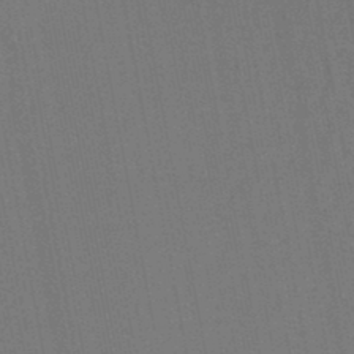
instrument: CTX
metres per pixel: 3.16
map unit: lHb
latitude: -45.8045
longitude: 63.6910
